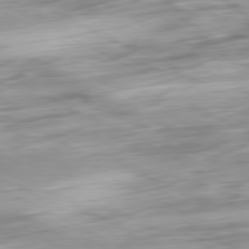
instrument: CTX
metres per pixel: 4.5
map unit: Ap
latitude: -80.9164
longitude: -70.4034
